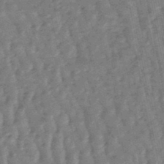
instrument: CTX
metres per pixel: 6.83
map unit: lHb
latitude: -47.6344
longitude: 78.5007
